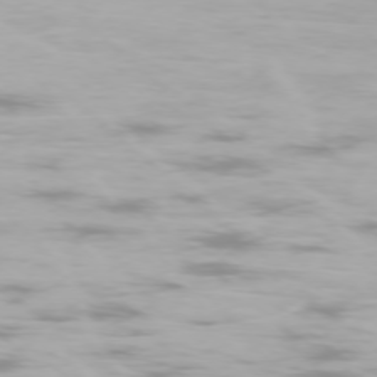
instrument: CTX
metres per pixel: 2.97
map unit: Ap
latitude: -76.7841
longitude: -80.9325
